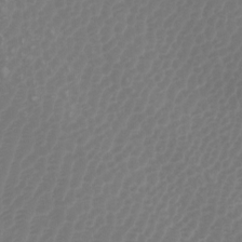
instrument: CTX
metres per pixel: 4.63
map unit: Htu
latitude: -5.5021
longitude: -74.7435
